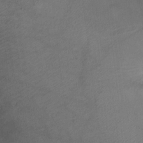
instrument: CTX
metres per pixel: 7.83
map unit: Ht
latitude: -0.4251
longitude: -17.3860
